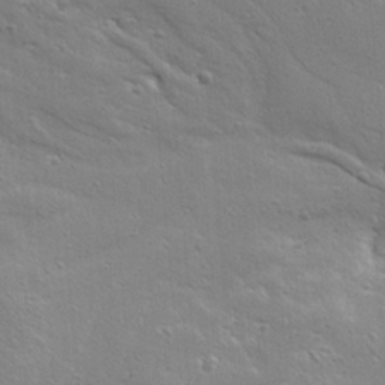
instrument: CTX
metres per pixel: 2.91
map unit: Ave
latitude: 18.6301
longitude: -137.1970
